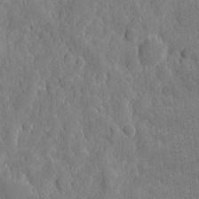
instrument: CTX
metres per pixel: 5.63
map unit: eHh
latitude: 6.8569
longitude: -74.6302
